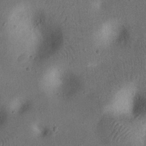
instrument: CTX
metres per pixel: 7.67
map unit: eHh
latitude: 23.1214
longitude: -68.8758
